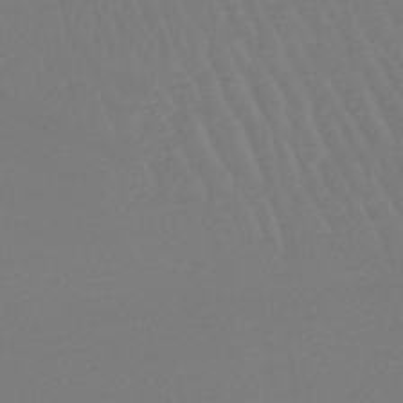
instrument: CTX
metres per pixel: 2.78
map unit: lHb
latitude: -45.9178
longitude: 72.5762
